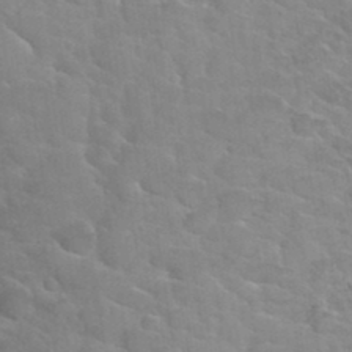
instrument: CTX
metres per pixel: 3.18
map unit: Hto
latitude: 35.3481
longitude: -51.5182
